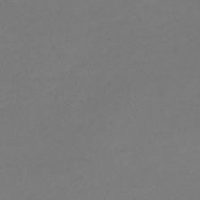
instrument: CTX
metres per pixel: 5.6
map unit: lHb
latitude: -45.8233
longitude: 59.1620
